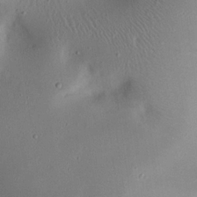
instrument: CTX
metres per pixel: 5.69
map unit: eHh
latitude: 23.5182
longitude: -70.2900
